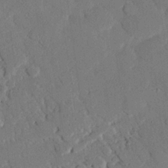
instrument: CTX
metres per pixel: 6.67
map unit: eHh
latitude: 25.8016
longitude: -80.3656
